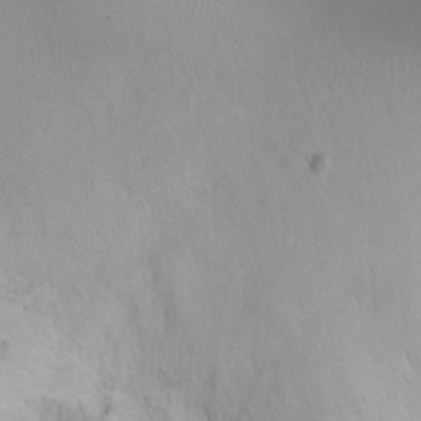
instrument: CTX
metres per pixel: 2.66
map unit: Ht
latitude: -1.0487
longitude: -19.1025
